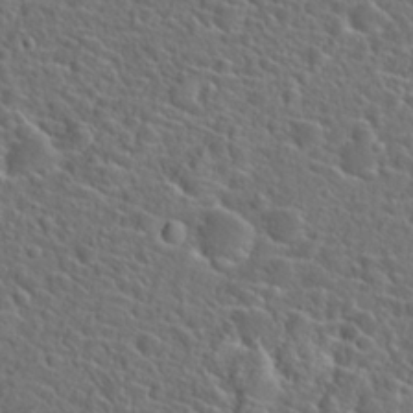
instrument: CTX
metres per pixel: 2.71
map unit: Hto
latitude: 23.7638
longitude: -45.4804
